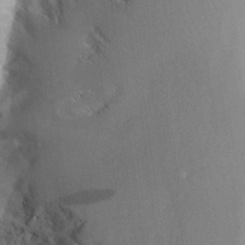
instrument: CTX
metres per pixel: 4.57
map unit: Aa
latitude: 26.4979
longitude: -133.3860
